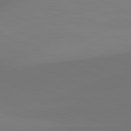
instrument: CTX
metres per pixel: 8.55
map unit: lApd
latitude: 81.6694
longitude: 129.3888
